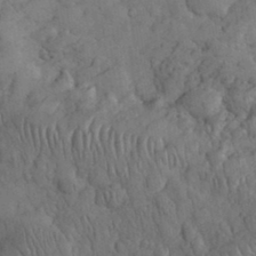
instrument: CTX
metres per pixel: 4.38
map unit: eHh
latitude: 33.0081
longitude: -67.2914
